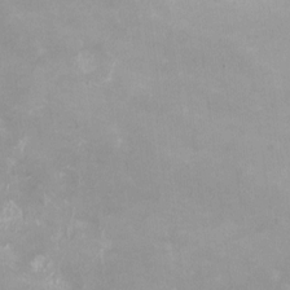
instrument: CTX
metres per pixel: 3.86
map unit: HNhu
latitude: -0.5574
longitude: -4.3467
